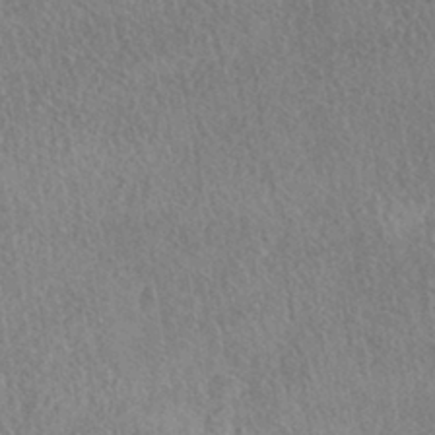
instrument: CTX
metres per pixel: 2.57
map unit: HNhu
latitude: -41.6533
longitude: 98.7274
